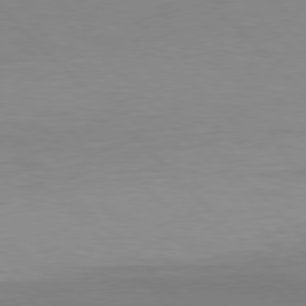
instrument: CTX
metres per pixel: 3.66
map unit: Hpe
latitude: 77.5938
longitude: -163.8773
